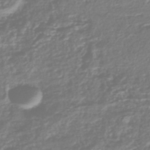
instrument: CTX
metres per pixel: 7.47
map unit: HNhu
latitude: -44.1228
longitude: 107.1809
